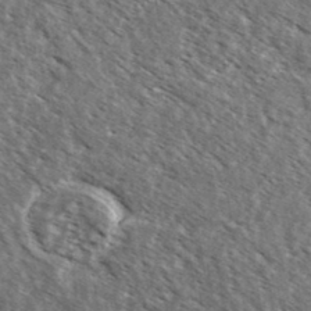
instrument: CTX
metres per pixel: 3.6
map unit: Ave
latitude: 37.8772
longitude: -110.2334
